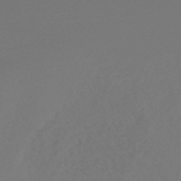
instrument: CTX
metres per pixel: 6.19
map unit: lHb
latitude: -47.3887
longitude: 65.8989
